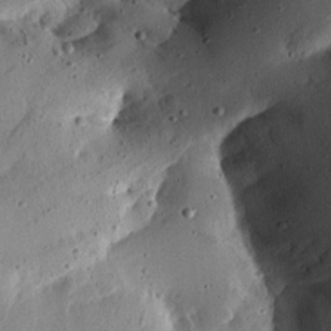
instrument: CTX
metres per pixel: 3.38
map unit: Ave
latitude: 13.2915
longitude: -139.3671
